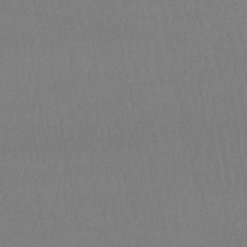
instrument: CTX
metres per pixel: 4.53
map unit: lHb
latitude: -48.0850
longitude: 62.1605
